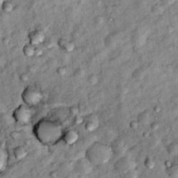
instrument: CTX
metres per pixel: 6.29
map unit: Hto
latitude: 14.1011
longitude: -35.1025
